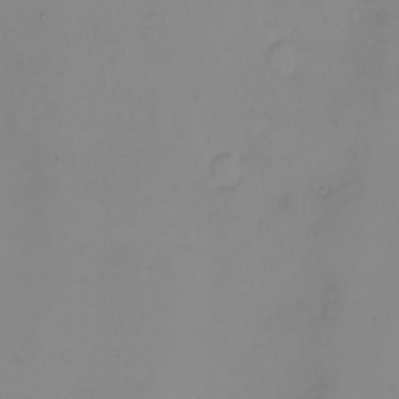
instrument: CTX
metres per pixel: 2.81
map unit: eHh
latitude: -5.5399
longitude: -80.3467
